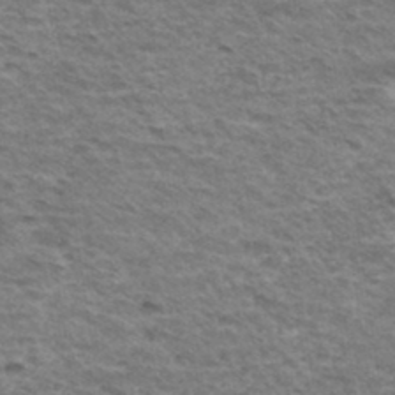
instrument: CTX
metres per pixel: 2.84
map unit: Hto
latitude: 35.1214
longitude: -43.2348
